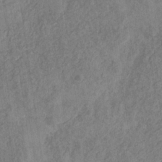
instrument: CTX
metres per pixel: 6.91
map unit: eHb
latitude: -30.0472
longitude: 68.9541
